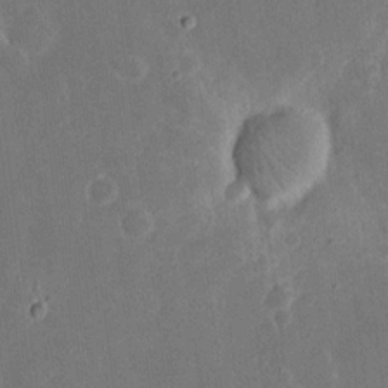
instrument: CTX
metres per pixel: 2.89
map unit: Nhu
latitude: 18.5545
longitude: -74.3845
